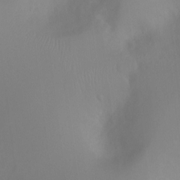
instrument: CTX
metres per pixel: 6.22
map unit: Ht
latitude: -6.8786
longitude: -20.2145
